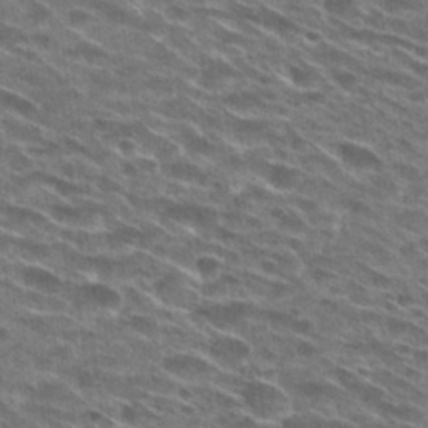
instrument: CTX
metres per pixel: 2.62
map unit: Hto
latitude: 29.1592
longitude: -46.2712
